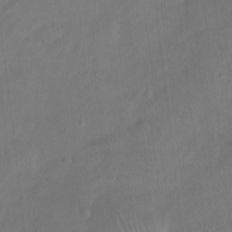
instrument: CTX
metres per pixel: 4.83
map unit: Ht
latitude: -15.5022
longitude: -43.8772
